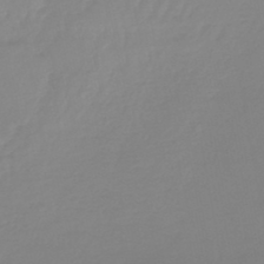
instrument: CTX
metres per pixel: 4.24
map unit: lHb
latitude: -45.1809
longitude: 56.3117
